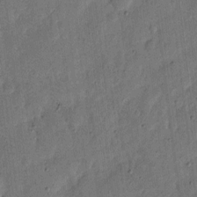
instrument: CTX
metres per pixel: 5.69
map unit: eHh
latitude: 5.6127
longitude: -71.2915
